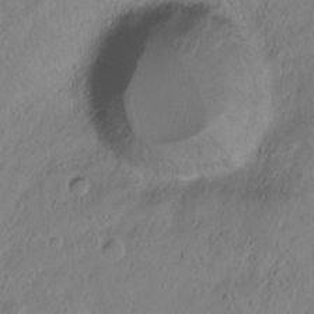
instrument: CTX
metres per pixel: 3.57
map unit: Ht
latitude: -8.8030
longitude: -36.3279
